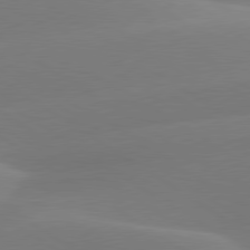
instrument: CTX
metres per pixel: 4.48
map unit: lApd
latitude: 79.8017
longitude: -95.1214
